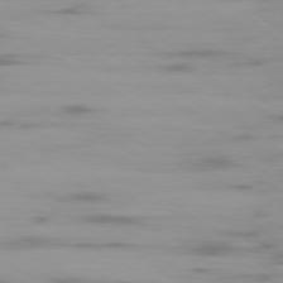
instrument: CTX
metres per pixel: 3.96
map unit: Ap
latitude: -79.6533
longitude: -102.0255
